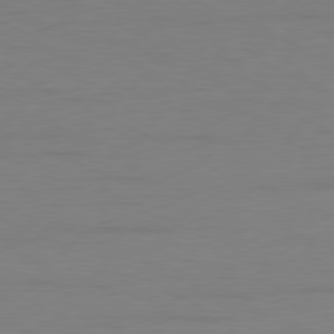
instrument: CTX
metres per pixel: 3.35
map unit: Ap
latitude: -81.1053
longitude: -60.1011
